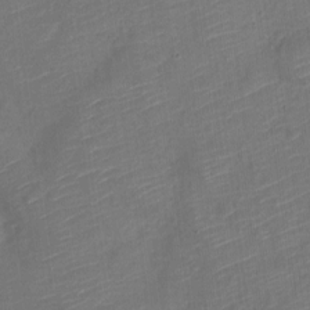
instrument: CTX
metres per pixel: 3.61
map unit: Nve
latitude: -19.5399
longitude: 107.5588
